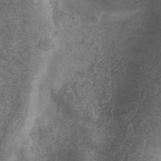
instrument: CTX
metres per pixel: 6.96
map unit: Hve
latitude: -31.2565
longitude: 93.8800
